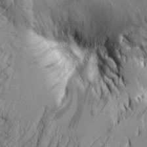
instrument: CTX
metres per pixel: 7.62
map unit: Aa
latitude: 7.6694
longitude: -129.2726
